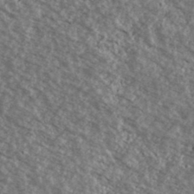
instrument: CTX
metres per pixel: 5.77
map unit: Ave
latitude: 38.9891
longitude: -110.4223
